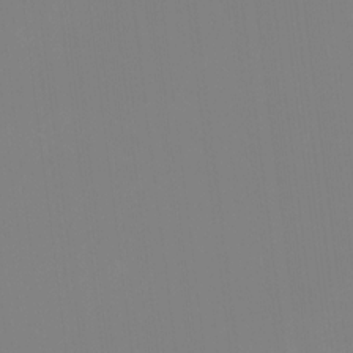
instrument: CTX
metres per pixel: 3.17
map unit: HNhu
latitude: -1.4455
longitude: -5.5560
